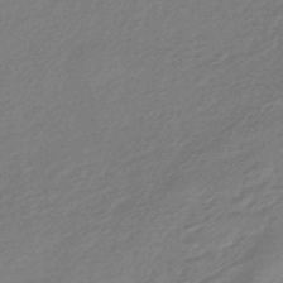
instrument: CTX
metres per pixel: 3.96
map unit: eHb
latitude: -44.5196
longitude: 89.7666
